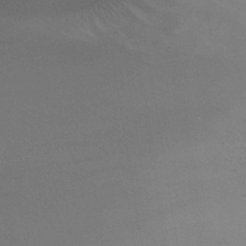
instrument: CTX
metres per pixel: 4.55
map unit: lHb
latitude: -33.8423
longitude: 67.1431
